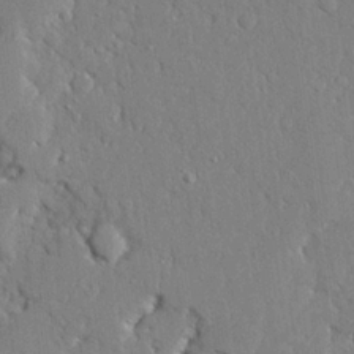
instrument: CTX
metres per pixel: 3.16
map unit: Ave
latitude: 23.6694
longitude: -130.1767
